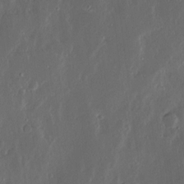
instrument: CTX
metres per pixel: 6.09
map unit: Ave
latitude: 13.6316
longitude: -136.1956
